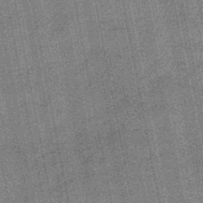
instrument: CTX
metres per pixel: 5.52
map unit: HNb
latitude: -48.7652
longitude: -38.4223
